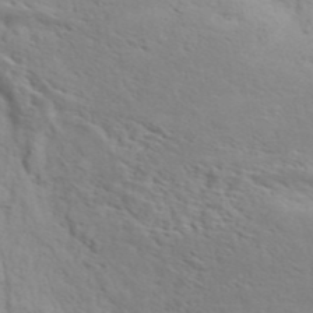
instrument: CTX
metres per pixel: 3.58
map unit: ANa
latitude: 44.2333
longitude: 20.9163
